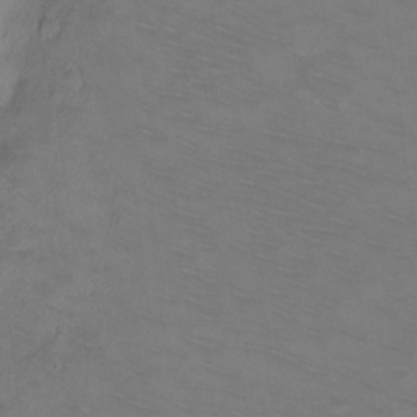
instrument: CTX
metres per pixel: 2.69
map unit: Ht
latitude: 1.7260
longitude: -32.9514
